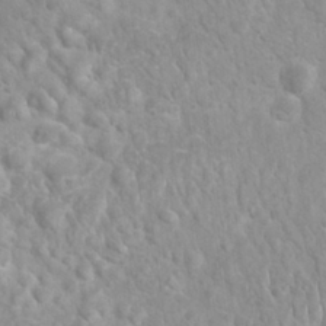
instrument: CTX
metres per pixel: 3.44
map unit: Nhu
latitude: 27.0648
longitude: -62.9514
